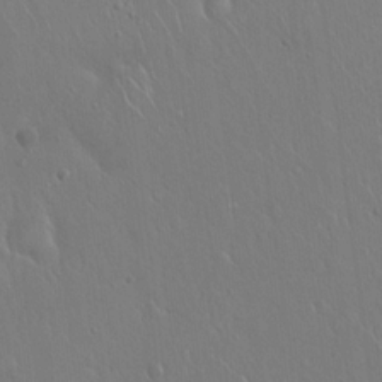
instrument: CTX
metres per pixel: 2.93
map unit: Hto
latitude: 18.2711
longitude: -57.8394
